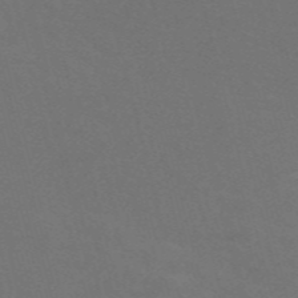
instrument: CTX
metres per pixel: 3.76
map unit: Nve
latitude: -58.1605
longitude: 56.8219
